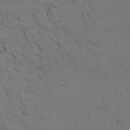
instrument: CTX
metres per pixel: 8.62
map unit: HNhu
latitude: 11.1970
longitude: 23.2754
